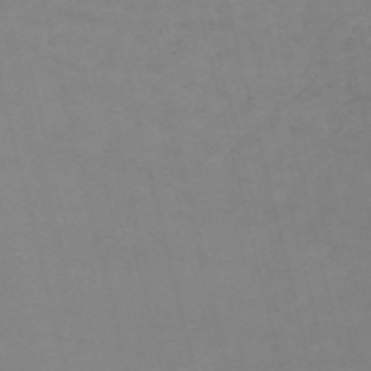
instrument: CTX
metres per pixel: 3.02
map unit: HNb
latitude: -54.9731
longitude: -37.2159
